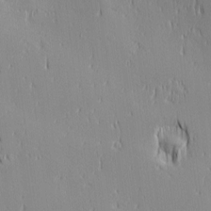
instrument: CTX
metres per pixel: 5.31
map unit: Ave
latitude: 2.8380
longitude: -114.3656
